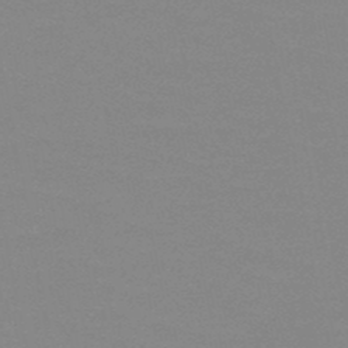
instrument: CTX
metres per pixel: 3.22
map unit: HNb
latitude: -48.8786
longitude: -49.4804
